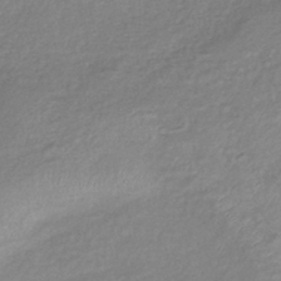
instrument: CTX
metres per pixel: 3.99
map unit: eHb
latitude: -40.0850
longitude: 81.6722
